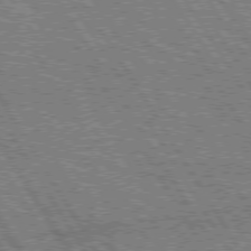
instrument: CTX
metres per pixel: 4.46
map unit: Hpe
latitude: 75.4615
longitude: -154.5357
